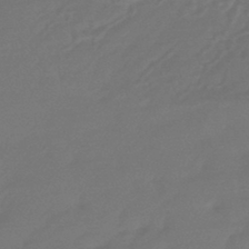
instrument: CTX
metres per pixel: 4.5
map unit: HNhu
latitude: -43.6343
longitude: 92.5196
